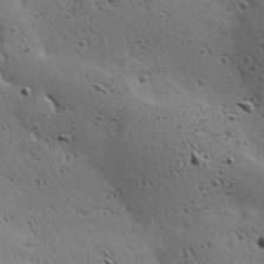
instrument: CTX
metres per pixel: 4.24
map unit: Hve
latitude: 23.8016
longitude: -96.5924
